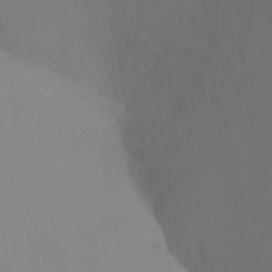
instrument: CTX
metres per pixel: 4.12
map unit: Ht
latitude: -7.4265
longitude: -30.7625
